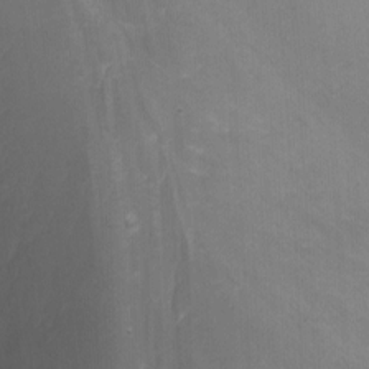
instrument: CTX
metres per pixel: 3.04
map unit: Nhu
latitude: -13.7289
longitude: -65.7639
